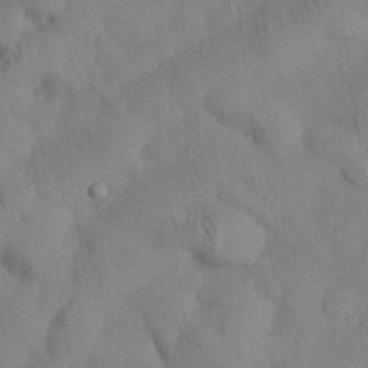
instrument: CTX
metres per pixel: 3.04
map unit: Nhu
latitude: 26.8758
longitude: -70.8947
